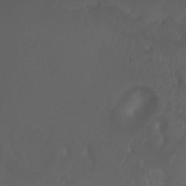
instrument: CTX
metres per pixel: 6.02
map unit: Htu
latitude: -6.2739
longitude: -69.4426
